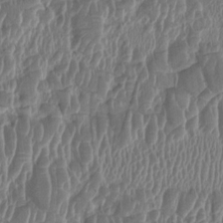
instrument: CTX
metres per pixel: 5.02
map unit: HNhu
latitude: 2.9702
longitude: -6.1011
